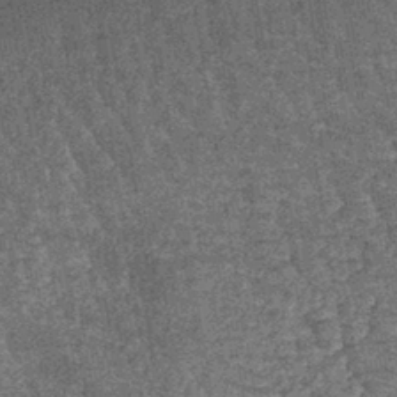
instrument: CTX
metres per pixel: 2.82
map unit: lHb
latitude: -39.7855
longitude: 66.0283
